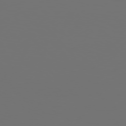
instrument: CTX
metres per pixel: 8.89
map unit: Hpe
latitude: 76.4790
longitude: -139.9339
